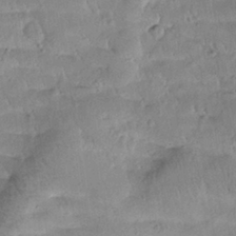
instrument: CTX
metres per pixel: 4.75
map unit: Htu
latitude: -0.0283
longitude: 173.2565
